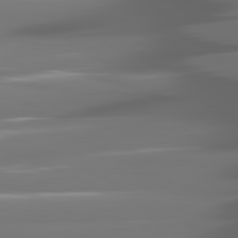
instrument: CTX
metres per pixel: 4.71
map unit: lApd
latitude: 81.0836
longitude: -141.8394
